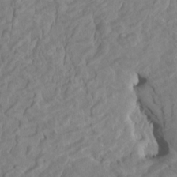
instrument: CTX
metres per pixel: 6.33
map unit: HNhu
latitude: 4.1200
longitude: -3.8961
